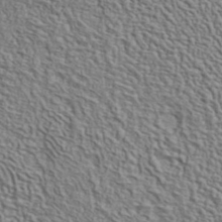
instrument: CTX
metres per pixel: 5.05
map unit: ANa
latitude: 40.2900
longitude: 29.7856
